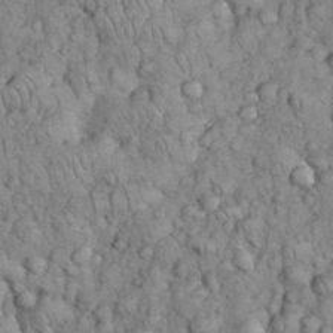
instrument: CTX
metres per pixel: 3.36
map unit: eHh
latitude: 33.2159
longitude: -65.4804
